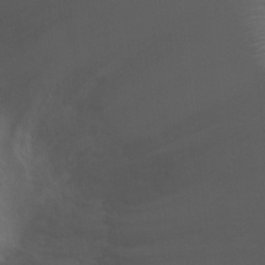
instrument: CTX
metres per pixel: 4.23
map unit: Ht
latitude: 1.8394
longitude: -22.3845
